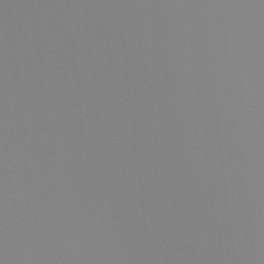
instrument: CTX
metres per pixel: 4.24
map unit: Ht
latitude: -13.5399
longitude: -50.4223
